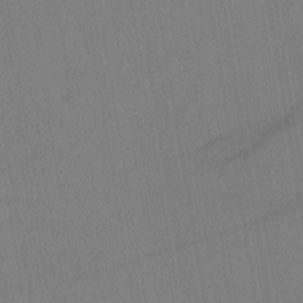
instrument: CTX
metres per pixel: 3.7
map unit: lHb
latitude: -42.1038
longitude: 67.8611
